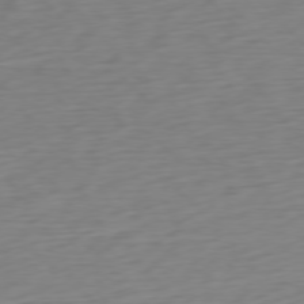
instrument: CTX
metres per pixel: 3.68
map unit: Ap
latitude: -76.8786
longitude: -78.6680
